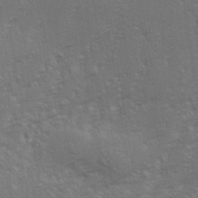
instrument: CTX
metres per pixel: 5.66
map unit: eHh
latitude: 34.5923
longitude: -133.0270
